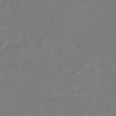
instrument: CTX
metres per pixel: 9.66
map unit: lHb
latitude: -41.5588
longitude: 76.4629
